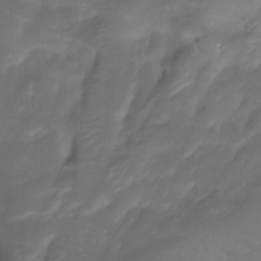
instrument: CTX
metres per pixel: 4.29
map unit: Nhu
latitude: -13.5399
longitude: -70.1200
